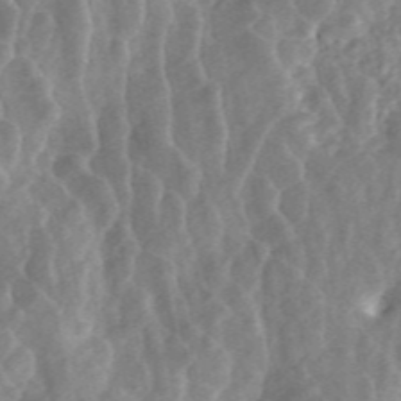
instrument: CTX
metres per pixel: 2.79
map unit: ANa
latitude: 46.4034
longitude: 29.1431
